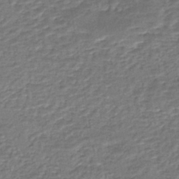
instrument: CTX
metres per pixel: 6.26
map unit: eHh
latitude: -43.6532
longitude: 121.4832
